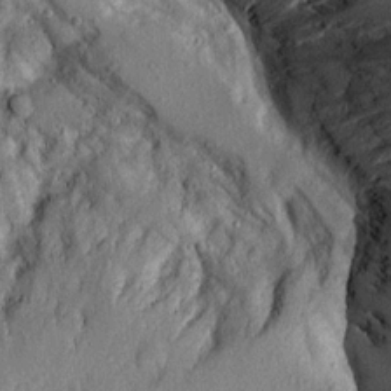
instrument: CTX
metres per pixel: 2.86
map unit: Aa
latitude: 16.1200
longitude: -145.1781
